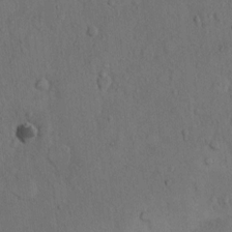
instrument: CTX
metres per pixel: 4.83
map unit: Hto
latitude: 7.7450
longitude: -60.3089
